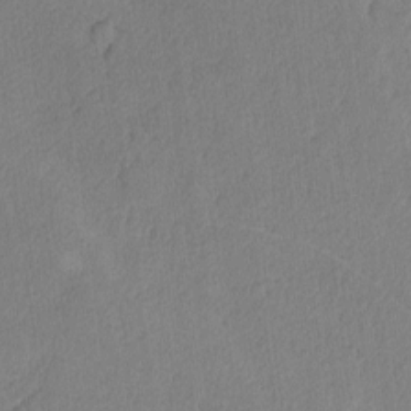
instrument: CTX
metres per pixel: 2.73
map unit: lAvf
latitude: -5.9556
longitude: -115.0836
